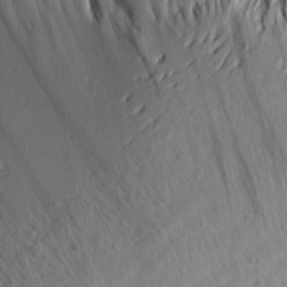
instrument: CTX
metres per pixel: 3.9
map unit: Aa
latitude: 21.1026
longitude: -142.8191
